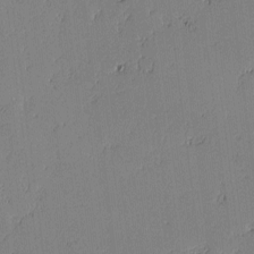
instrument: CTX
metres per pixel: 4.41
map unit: lAvf
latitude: -0.7464
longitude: -106.1578
